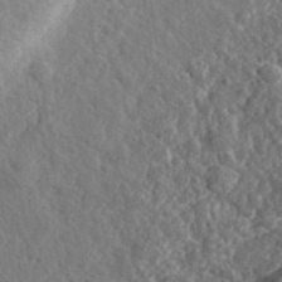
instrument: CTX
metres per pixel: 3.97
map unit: eHh
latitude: 35.8961
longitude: -79.9906
